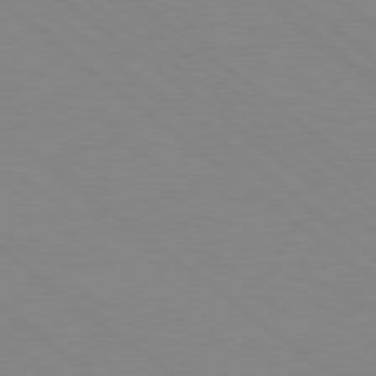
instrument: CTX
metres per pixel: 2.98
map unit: Hpe
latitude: 78.7624
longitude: -124.1388
